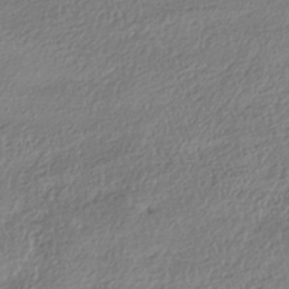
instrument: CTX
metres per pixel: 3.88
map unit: HNhu
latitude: -40.5574
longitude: 102.2362
